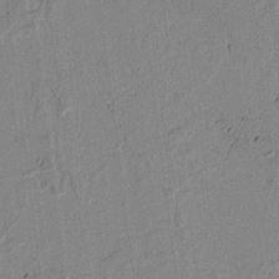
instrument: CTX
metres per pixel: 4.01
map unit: lAvf
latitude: 6.4223
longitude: 168.8786
